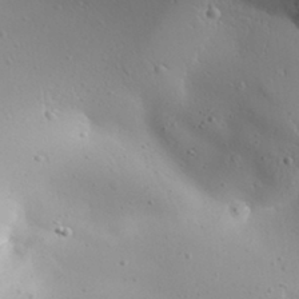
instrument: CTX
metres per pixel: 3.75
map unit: Aa
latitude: 31.9906
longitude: -143.5560
